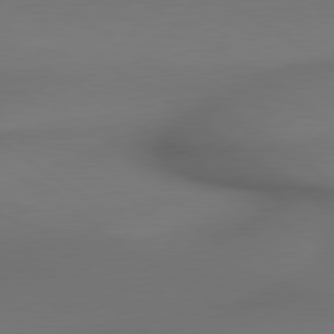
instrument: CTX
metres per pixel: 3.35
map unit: lApd
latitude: 79.4994
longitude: -174.2712
